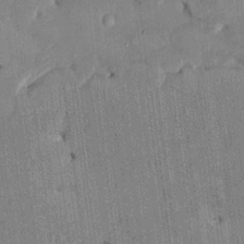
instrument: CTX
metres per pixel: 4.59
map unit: HNhu
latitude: 1.2159
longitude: -5.9528
